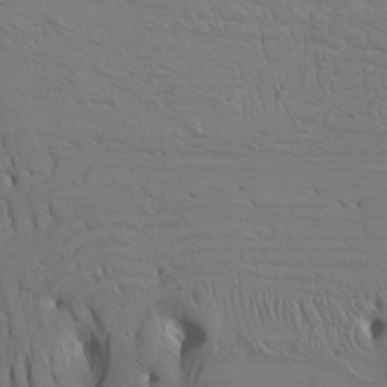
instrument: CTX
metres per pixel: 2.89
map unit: Htu
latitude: -7.5588
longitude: -66.1766
